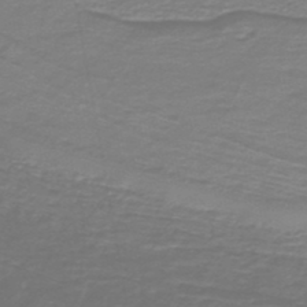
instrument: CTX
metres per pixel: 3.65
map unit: HNb
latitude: -47.4265
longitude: 52.2172
